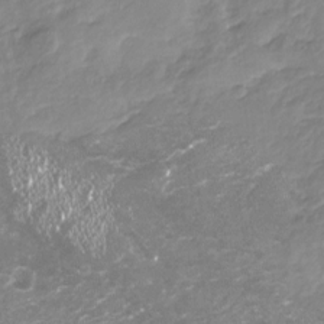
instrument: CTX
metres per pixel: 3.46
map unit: Nhu
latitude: -18.7085
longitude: -57.4426
